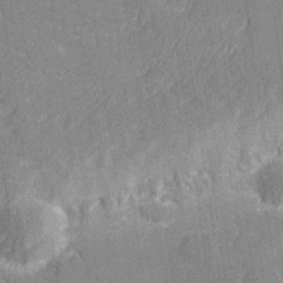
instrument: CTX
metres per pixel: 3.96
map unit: Hve
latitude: 27.6127
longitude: 144.3117
